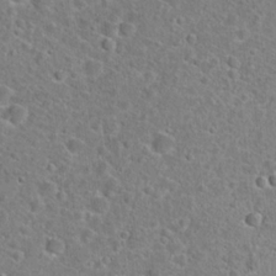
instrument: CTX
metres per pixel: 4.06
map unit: Hto
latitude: 22.9703
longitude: -46.1578
